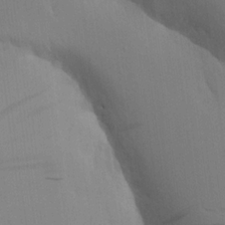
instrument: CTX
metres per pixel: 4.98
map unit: Aa
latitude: 16.5168
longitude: -148.8758
